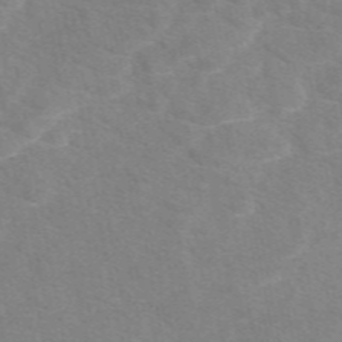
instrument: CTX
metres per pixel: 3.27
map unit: eAb
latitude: 48.5168
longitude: 119.0109
